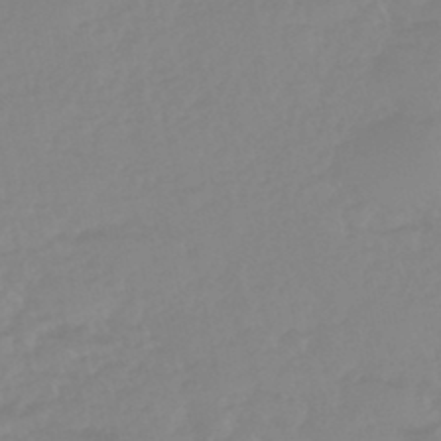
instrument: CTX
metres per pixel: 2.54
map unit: eHb
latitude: -44.9353
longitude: 84.6329
